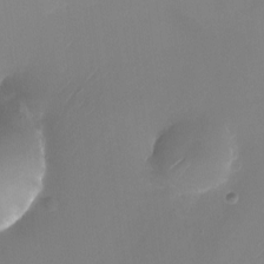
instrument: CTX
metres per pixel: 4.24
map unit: Nhu
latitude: -23.7856
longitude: -71.1403
